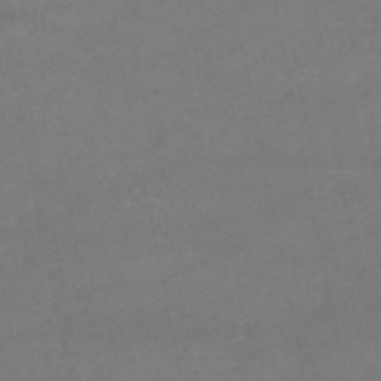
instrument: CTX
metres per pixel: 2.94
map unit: HNb
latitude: -50.6896
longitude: -40.2522
